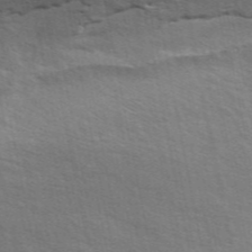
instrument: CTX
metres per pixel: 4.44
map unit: ANa
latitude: 48.1389
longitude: -76.8758
